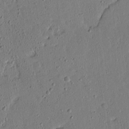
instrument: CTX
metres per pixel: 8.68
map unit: Aa
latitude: 12.3467
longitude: -127.3671
